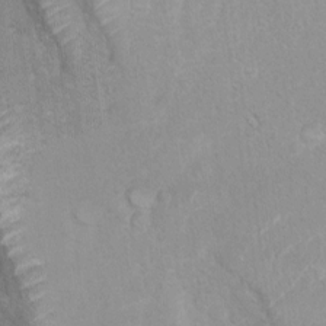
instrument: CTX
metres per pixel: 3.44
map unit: Ht
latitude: 3.9717
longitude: -27.9717
